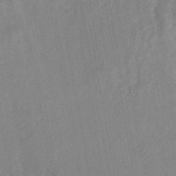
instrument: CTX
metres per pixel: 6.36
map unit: HNhu
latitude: -42.3684
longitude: 91.7856
